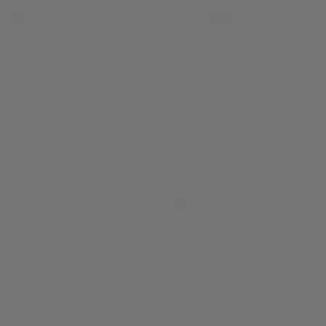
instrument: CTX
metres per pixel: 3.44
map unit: Ap
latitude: -77.3321
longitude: -61.9906
